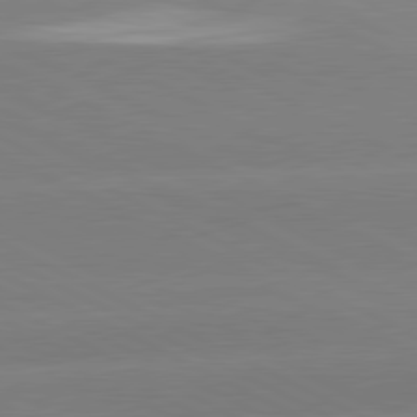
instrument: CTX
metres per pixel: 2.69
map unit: lApd
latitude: 80.9136
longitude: -154.5546
